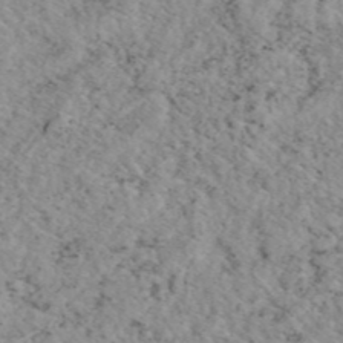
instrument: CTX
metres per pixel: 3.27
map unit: eAb
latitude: 45.1592
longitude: 112.4062
